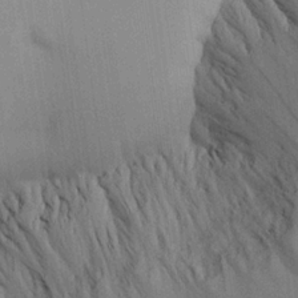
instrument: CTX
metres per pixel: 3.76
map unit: Aa
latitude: 21.2537
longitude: -144.2900
